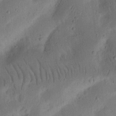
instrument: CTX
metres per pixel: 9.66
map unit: Ht
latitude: 14.2523
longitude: -74.7246
